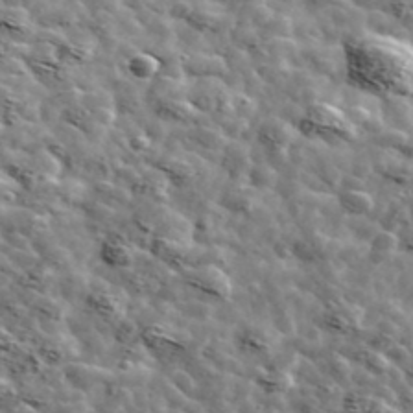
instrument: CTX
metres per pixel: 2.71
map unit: Ave
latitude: 42.7057
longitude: -107.3293
